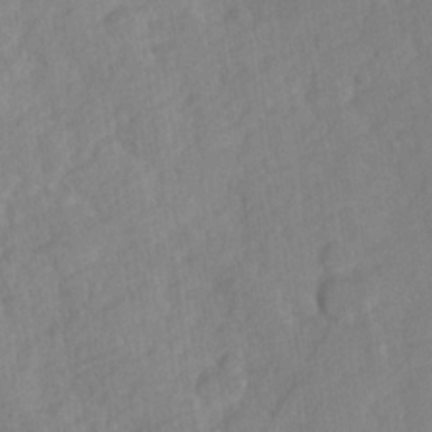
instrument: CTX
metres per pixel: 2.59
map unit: Hve
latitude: 24.2711
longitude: 144.4440
